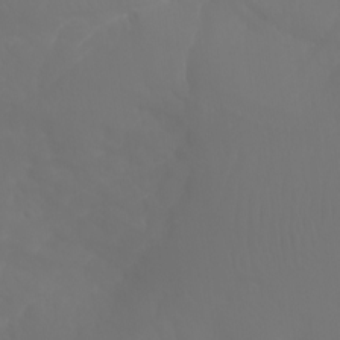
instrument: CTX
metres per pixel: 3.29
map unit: Aa
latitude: -10.9353
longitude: -68.4034
